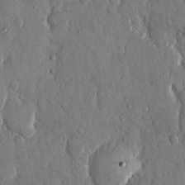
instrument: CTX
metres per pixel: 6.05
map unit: eHh
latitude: 13.2915
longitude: -69.1214
